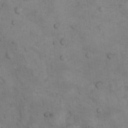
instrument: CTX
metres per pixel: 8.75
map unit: Nhu
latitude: 8.0444
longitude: -23.4237
